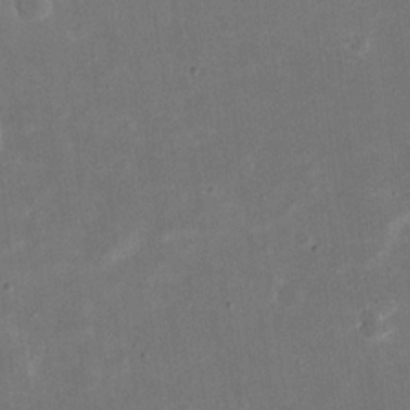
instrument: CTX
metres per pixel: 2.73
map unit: eHh
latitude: 20.4979
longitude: -70.1578
